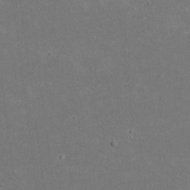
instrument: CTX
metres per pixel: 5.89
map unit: eHh
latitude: 21.0081
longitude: -71.4993
